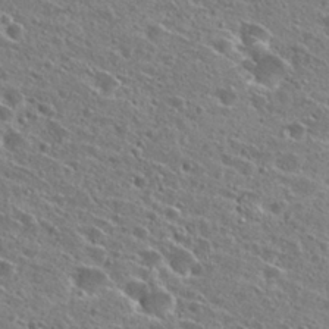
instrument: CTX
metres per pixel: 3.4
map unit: Hto
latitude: 25.7827
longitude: -46.9514
